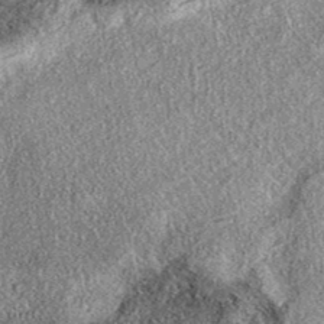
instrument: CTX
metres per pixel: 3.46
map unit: eAb
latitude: 38.3467
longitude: 108.0661
